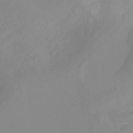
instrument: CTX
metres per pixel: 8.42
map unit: Aa
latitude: -13.8422
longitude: -58.8380
